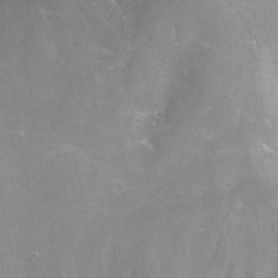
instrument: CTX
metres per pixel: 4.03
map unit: Nhu
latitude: -12.8219
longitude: -72.8191
